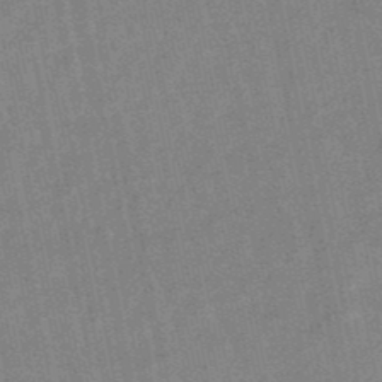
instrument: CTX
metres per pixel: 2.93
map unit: lHb
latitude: -48.3873
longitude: 79.1431
